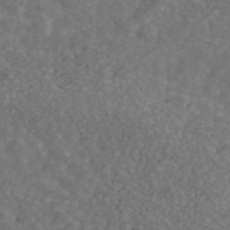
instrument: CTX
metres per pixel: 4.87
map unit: ANa
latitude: 43.9150
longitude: 30.2928
